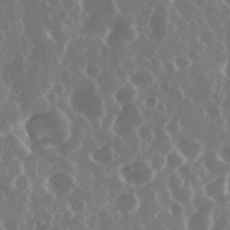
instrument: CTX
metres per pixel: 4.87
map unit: eHh
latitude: 34.7624
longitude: -58.8002
